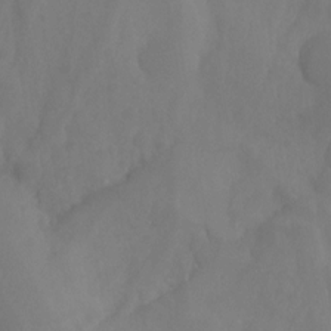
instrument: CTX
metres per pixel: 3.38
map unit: Ht
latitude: -4.9163
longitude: -61.1214
